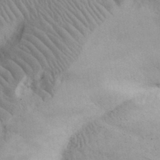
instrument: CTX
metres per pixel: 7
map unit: eHh
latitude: 31.0081
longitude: -70.8947
